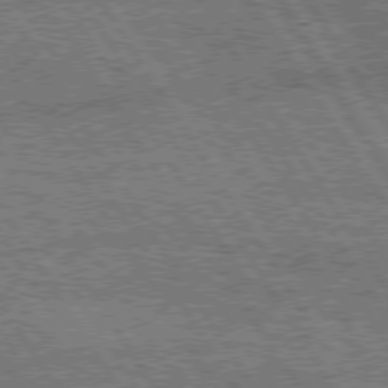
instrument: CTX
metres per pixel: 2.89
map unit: Hpe
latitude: 75.4049
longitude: -154.7813
